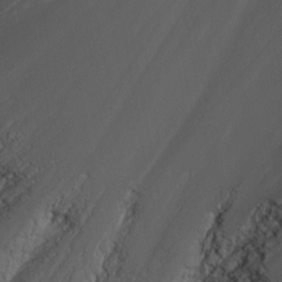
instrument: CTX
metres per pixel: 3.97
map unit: Nhu
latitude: -5.0486
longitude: -87.8583
